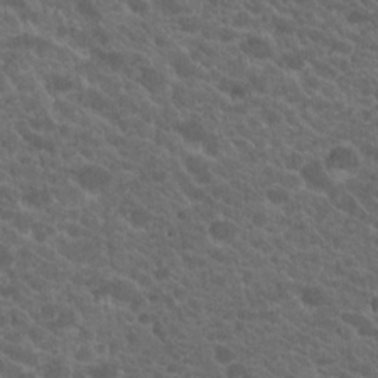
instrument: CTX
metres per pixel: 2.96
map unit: Hto
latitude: 19.7449
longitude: -35.2159
